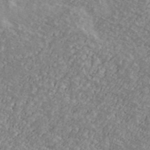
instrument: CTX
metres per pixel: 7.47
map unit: Ave
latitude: 39.7638
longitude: -110.3090
